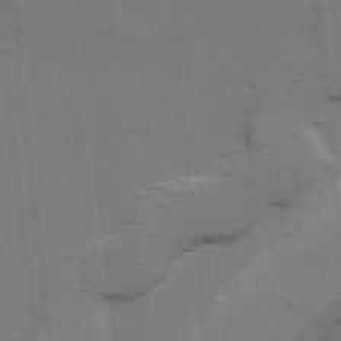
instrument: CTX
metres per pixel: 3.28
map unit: Ave
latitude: 14.0822
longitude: -102.3845
